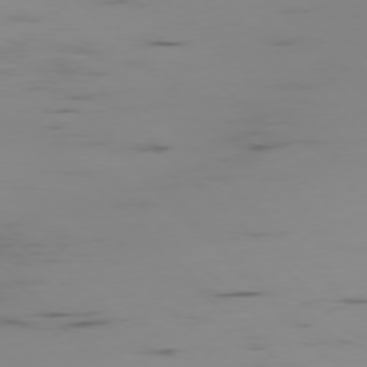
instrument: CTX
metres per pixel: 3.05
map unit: Ap
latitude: -76.7652
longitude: -82.6301
